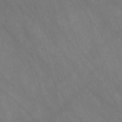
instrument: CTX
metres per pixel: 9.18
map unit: Nve
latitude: -57.8800
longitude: 64.1606
